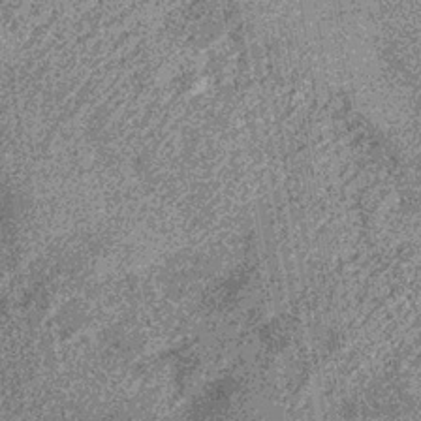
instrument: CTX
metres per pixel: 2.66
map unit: lHb
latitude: -36.4818
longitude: 67.7856
